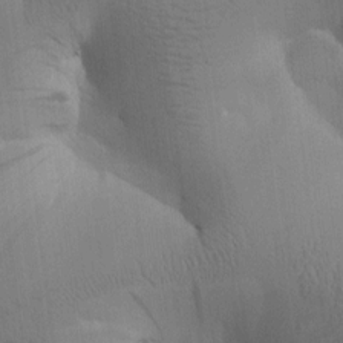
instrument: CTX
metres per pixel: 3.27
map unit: Htu
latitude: -0.1606
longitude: 172.2550
